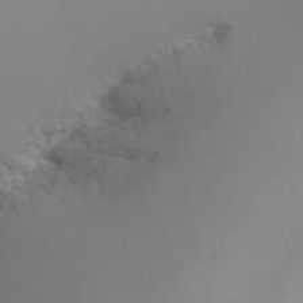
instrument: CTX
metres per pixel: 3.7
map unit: Nhu
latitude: -7.8989
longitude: -72.5546
